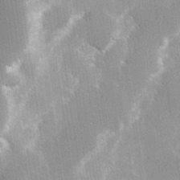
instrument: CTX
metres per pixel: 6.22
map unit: Hve
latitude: 30.9325
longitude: 149.5399
